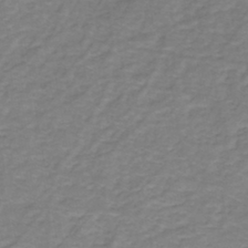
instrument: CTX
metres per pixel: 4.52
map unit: eHh
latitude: -44.2362
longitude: -29.9906
